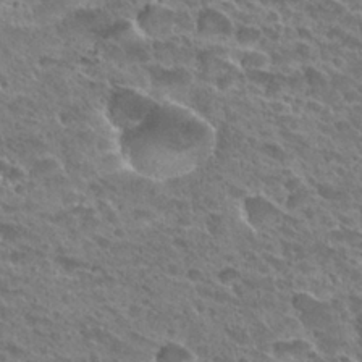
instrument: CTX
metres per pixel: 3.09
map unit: Hto
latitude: 28.8191
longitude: -38.8191
